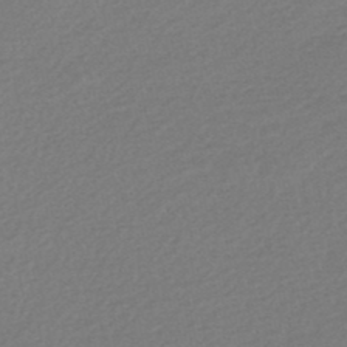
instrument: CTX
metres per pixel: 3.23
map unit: HNb
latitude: -48.7652
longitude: 58.2550
